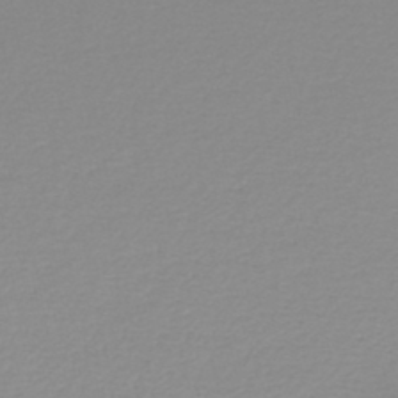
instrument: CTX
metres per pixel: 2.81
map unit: lHb
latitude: -44.3117
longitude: 62.1228
